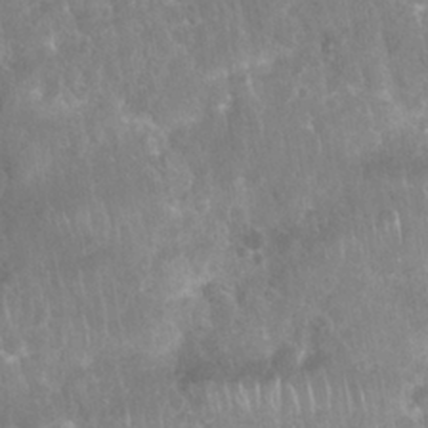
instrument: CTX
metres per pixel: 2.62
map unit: Nhu
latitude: 28.2522
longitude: -64.7246
